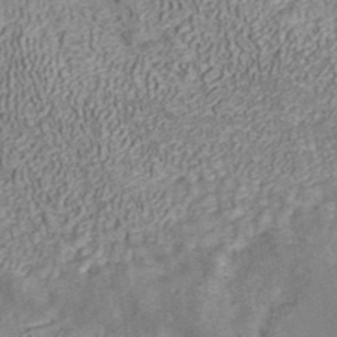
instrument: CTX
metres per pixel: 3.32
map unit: ANa
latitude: 41.5938
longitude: 17.0487
